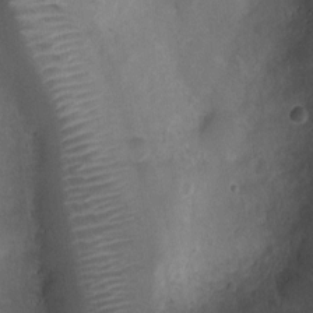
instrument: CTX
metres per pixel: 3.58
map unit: Ht
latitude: -5.0864
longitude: -19.4615
